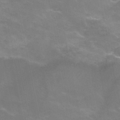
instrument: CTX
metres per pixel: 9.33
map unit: Hve
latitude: -30.2172
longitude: 95.1620
